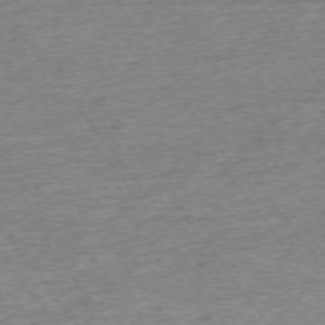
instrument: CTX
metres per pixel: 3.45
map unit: Ap
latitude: -74.6897
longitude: -88.4601
